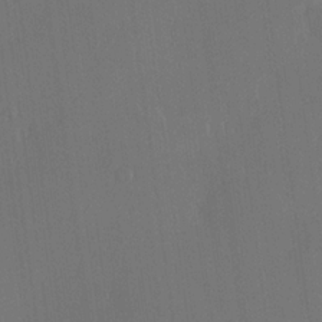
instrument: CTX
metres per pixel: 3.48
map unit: lHvf
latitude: 22.0822
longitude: 146.6518
